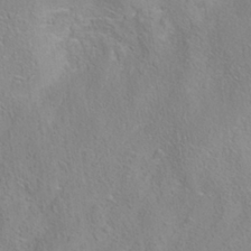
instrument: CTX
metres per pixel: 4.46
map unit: Nhe
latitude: -38.0850
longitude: 139.0298
